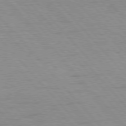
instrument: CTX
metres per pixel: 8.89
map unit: Hpe
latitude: 76.7435
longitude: -153.7072
